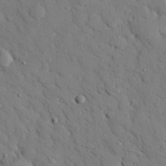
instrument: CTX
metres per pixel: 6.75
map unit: eHh
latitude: 26.8947
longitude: -78.9325
